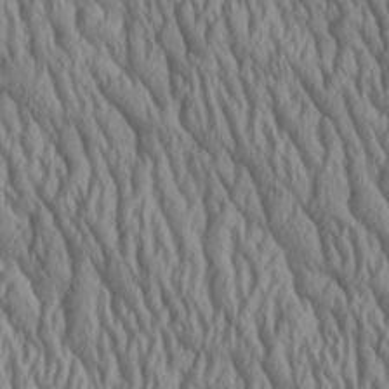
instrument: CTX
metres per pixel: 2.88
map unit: Aa
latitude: 25.6882
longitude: -135.9339
